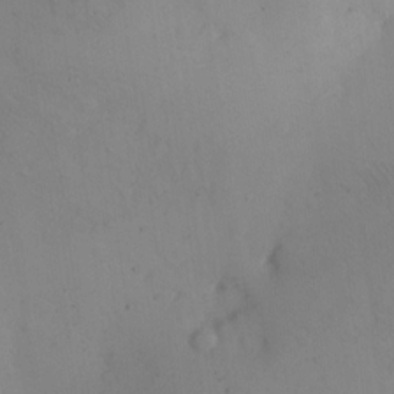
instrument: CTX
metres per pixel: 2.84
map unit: eHh
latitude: 11.6127
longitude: -61.3859
